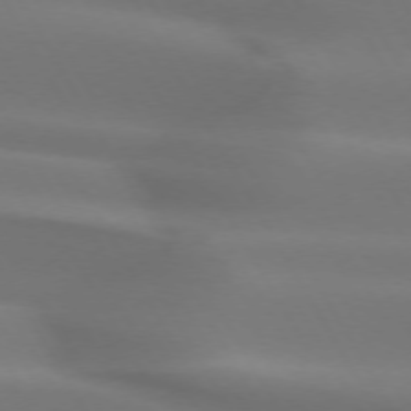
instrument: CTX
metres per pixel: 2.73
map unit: lApd
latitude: 73.1026
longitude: -49.7639
